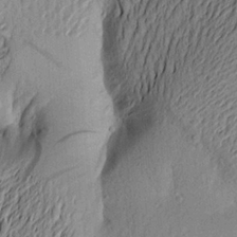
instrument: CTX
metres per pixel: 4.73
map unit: Aa
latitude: 22.7813
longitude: -149.4237
